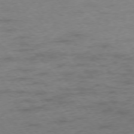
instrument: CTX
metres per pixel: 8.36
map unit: Hpe
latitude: -76.4440
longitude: -11.9528
